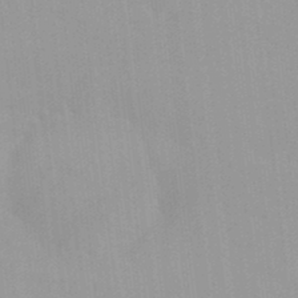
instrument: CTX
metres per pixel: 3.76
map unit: HNhu
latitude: 6.5357
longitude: -2.0255
